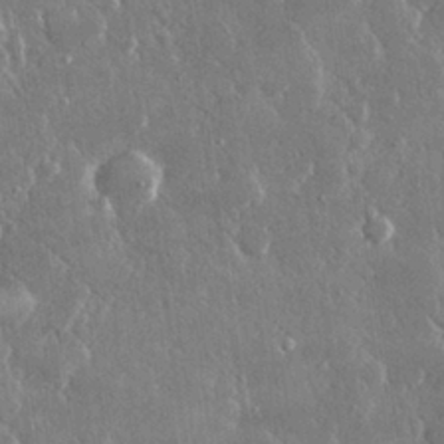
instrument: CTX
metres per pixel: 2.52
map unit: lHvf
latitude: 30.5168
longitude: -92.4223
